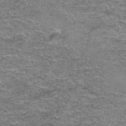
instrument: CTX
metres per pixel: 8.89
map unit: Hto
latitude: 36.8002
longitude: -42.7435
